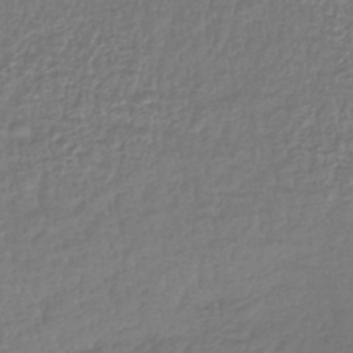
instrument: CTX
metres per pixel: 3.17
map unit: lHb
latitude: -41.3321
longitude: 72.5385
